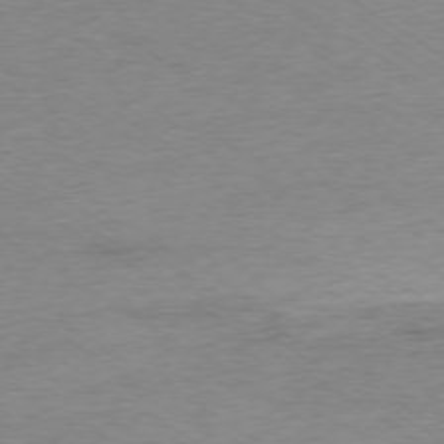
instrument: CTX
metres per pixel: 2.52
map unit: Ap
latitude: -78.3495
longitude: -57.8961
